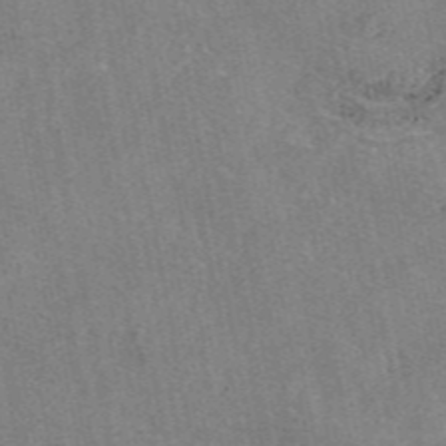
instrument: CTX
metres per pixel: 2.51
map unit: eAb
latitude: 47.1215
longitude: 108.3873
